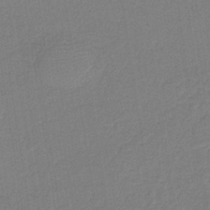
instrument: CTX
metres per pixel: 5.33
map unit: lHb
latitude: -34.6518
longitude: 65.1809
